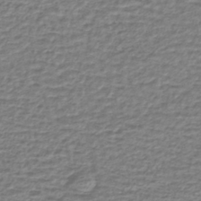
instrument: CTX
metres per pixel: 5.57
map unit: lHb
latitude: -41.0108
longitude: 70.3117
